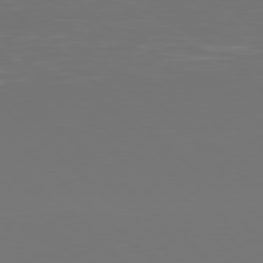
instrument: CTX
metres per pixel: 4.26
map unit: Hpe
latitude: 77.9339
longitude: -171.5938
